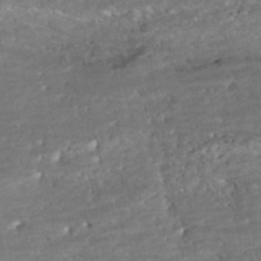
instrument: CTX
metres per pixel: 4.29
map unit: ANa
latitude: -43.2753
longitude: 108.0661
